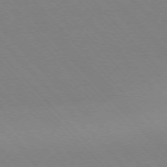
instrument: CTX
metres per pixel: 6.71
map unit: Ap
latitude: -76.6707
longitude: -86.1955
